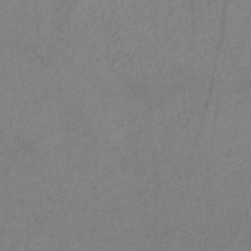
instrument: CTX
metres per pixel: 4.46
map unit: HNb
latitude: -32.3118
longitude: 63.6344
